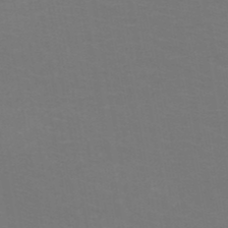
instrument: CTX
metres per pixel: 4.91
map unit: HNb
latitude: -48.9353
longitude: -46.2523
